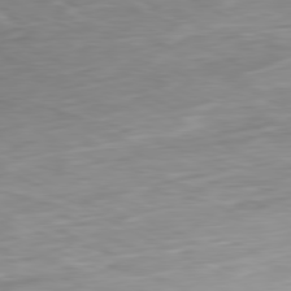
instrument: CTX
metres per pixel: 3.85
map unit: Ap
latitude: -80.9731
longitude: -70.1956
